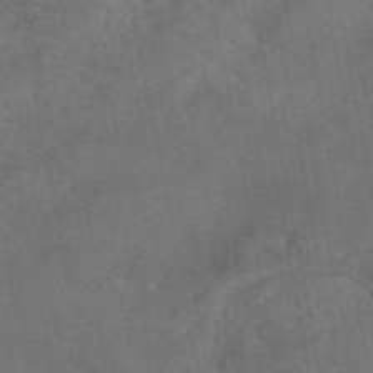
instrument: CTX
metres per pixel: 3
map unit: eAb
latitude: 47.0270
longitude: 127.4832
